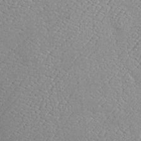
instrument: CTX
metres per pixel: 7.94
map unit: Htu
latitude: -6.8219
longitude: 155.6911
